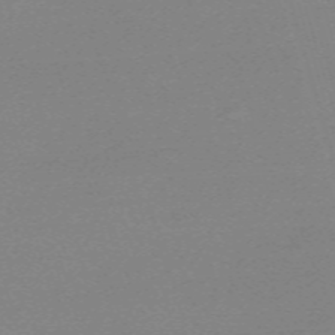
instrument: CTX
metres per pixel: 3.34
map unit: eHh
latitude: -61.1242
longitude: 52.1227
